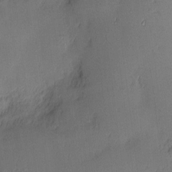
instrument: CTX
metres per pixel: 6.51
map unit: Nhu
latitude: 3.3481
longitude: -75.5371
